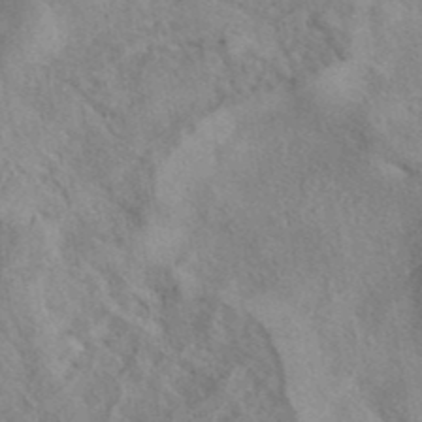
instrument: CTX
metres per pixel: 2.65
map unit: eAb
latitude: 41.1025
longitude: 103.4832
